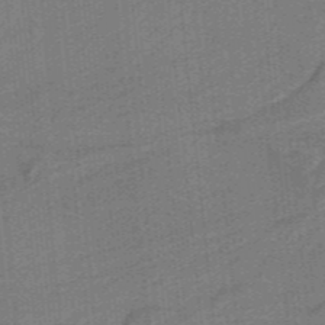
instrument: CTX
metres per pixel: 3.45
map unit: lHb
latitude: -39.1809
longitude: 54.2362
